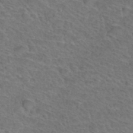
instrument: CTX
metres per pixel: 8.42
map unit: Hto
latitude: 36.8002
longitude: -47.3671
